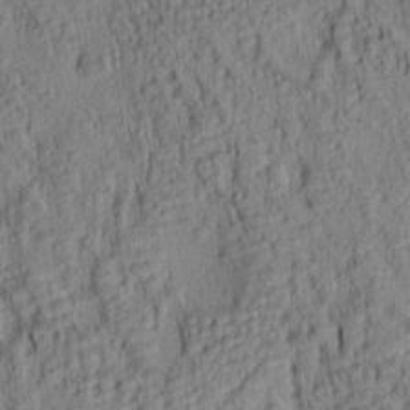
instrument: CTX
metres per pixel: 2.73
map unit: lAa
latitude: 6.4223
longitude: -114.8002
